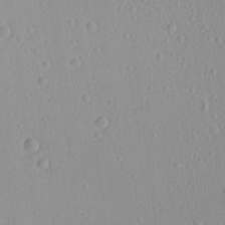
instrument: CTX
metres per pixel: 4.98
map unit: Aa
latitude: 18.7435
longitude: -140.6112
